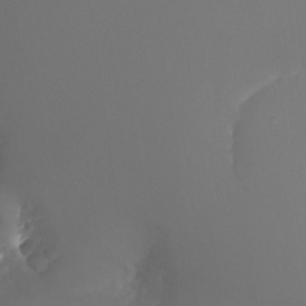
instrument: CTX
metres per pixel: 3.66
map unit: Nhu
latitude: -7.7099
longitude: -91.4993
